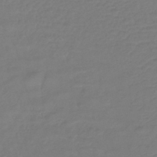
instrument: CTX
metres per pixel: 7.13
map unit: lHb
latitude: -42.6140
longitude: 77.7289
